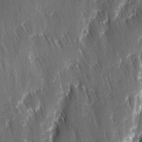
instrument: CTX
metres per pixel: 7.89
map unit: Ave
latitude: 9.5182
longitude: -104.8002
